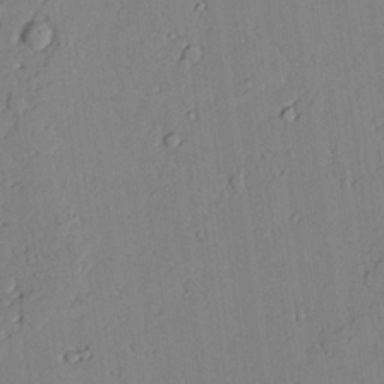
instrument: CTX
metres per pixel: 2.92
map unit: lAvf
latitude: 24.8757
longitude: -110.9892
